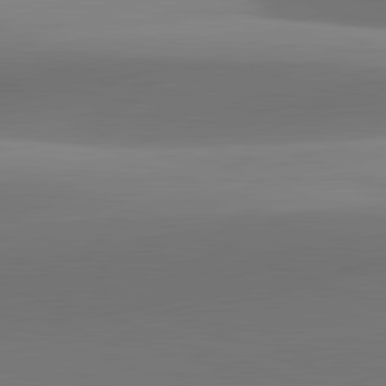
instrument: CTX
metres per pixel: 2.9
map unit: lApd
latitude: 81.9339
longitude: 141.4454
